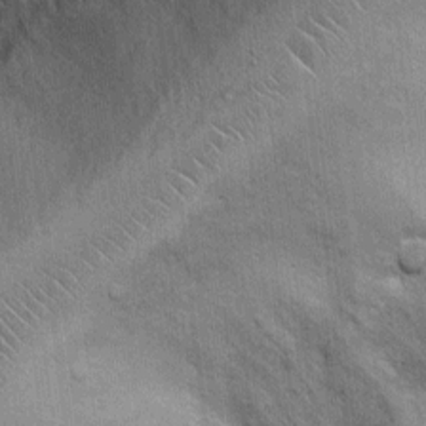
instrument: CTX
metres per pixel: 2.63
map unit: Ht
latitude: -3.6155
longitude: -14.0822
